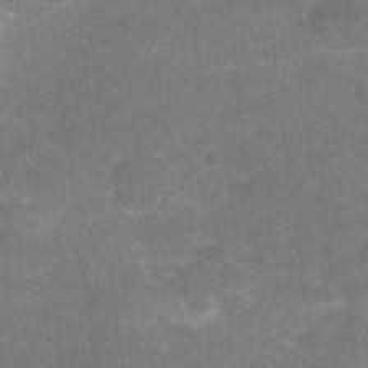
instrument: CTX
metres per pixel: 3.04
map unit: Nhu
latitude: -16.3685
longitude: -58.2334
